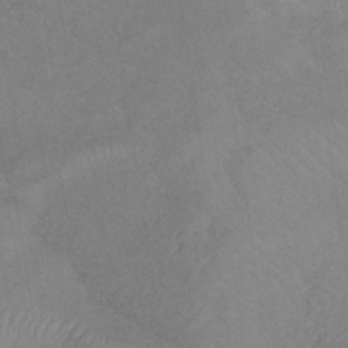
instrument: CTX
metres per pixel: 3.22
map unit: lHb
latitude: -34.6518
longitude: 66.9164
